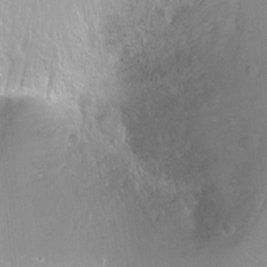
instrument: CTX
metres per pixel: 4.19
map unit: Ht
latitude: -14.4440
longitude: -41.0458
